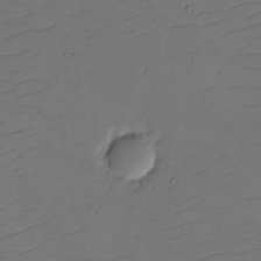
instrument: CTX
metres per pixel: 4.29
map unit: eHh
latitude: -2.2739
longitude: -74.0444
